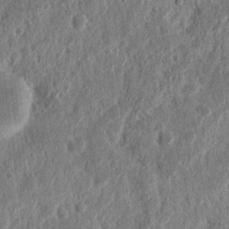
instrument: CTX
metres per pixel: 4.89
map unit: Nhu
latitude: 14.3657
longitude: -74.1011
